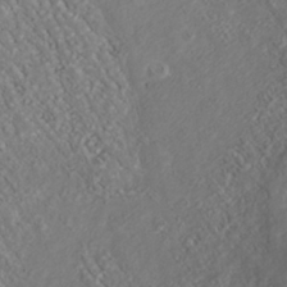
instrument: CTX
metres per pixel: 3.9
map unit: Nhu
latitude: -40.1795
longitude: -83.2725
